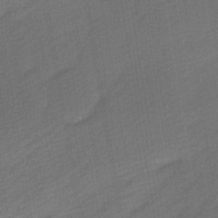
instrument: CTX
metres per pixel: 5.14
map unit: Ave
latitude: -0.5196
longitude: -113.9528
